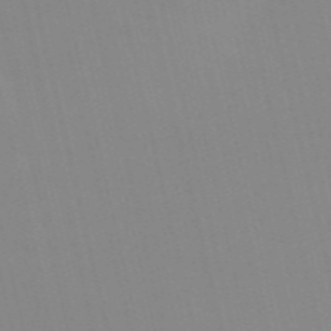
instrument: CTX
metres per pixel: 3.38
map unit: Nve
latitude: -57.6533
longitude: 60.9920
